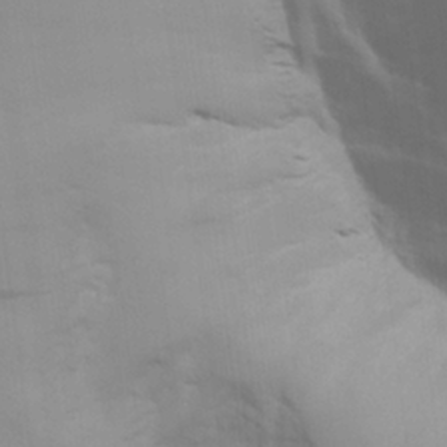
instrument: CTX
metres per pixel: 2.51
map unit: Aa
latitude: 25.7827
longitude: -131.4049
